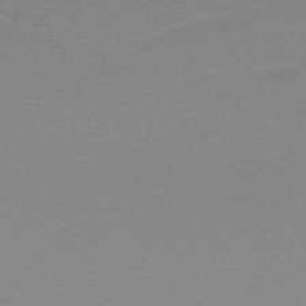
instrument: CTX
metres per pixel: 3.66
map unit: HNb
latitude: -48.4062
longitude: -42.9703
